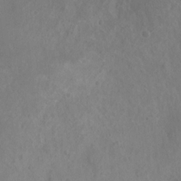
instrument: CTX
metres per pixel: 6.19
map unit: Nhu
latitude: 6.5735
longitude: -19.8961
